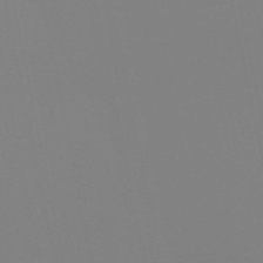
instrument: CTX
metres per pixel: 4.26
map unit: eHb
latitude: -50.9542
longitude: 76.1228
